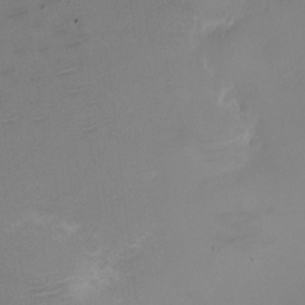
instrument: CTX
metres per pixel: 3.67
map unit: eHh
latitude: -5.1998
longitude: -78.7813
